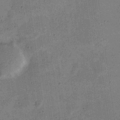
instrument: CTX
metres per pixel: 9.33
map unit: Nve
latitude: -24.6707
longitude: 106.7841
